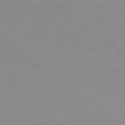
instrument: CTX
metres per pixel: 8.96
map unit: Hpe
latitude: 79.5182
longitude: -128.2711
